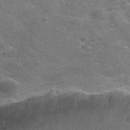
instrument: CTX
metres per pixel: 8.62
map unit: Nhu
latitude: 31.7450
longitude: -50.1011
